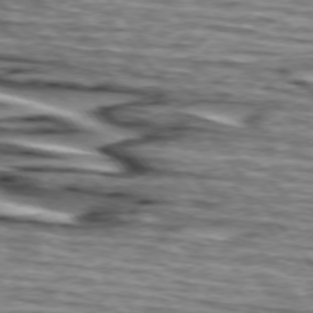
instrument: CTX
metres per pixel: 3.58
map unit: lApd
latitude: 74.8002
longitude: -72.7625
